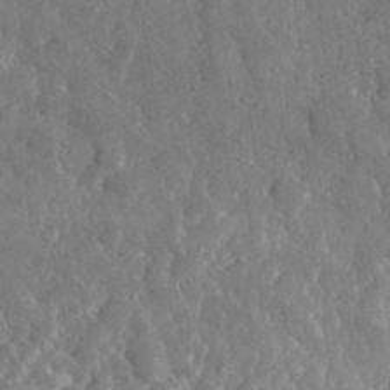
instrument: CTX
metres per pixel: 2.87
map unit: lHvf
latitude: 35.1403
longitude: -87.5182
